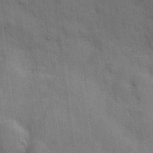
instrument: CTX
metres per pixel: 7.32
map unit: Hve
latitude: 19.3670
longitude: 151.2943
